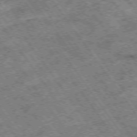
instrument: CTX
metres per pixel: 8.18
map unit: Hpe
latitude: -75.2376
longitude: -19.6694
